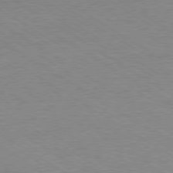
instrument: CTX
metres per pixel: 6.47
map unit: Ap
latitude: -80.1984
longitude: -87.9906
